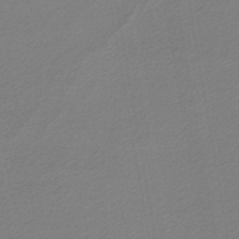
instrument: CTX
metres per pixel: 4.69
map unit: lHb
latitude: -44.7463
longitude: 61.6533
